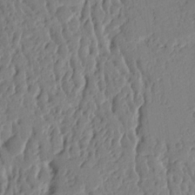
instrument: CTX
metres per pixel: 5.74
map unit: Ht
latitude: 10.5546
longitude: -78.2901
